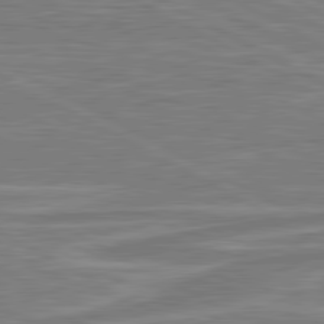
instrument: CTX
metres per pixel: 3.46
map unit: lApd
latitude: 80.9703
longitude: -173.2348
